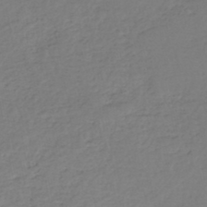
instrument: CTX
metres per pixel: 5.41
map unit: eHh
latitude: -45.7667
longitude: -29.2915
